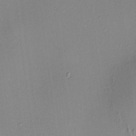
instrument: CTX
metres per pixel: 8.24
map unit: HNhu
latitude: 8.4034
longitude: 14.2740
